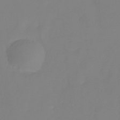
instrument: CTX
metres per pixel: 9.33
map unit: HNhu
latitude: -27.7855
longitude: 74.2173
